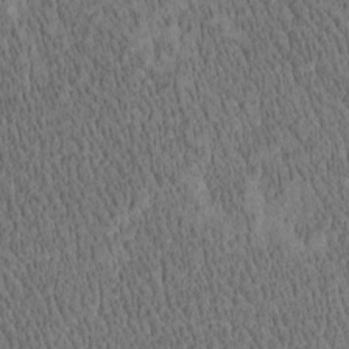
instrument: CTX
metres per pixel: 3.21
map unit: Htu
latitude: -4.2172
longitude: 175.1242
